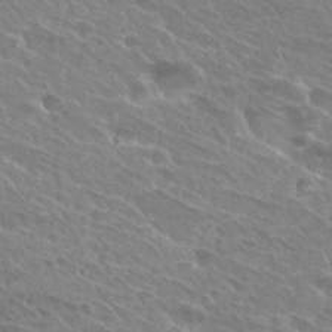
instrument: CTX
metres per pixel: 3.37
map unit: Hto
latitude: 27.5371
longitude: -39.5371
